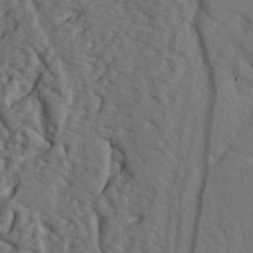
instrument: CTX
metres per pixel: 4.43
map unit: lAa
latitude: -7.4454
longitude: -123.9339
